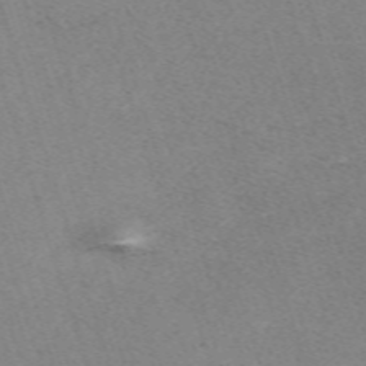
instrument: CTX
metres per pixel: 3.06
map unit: eHh
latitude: -62.5196
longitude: 49.9367
